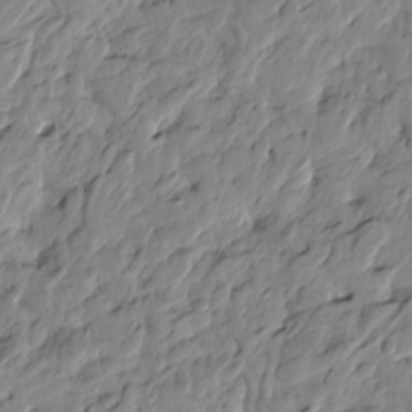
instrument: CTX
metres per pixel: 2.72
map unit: Htu
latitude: -4.1605
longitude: 178.5196
